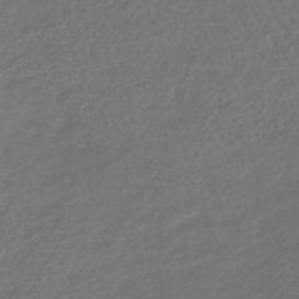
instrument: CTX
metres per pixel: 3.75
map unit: lHb
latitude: -43.3320
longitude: 65.0676
